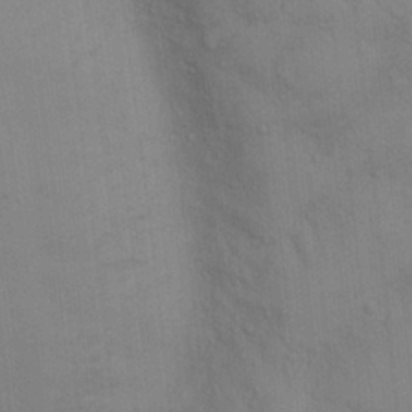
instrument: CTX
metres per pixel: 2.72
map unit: Hto
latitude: 13.5938
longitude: -57.5938
